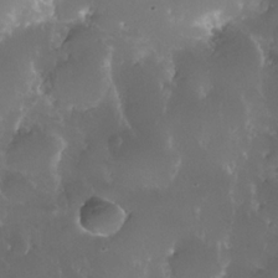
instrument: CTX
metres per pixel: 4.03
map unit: Nhe
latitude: -35.9745
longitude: -131.2159
